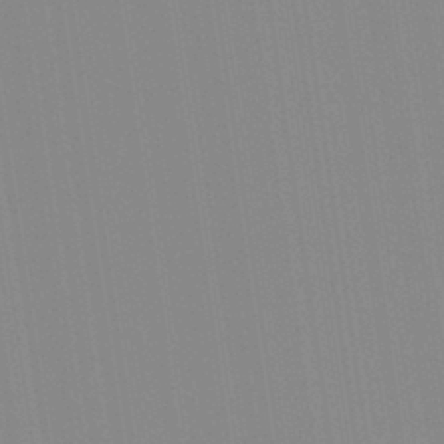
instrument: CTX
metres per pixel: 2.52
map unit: Aa
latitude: 32.5546
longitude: -142.5357
